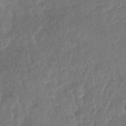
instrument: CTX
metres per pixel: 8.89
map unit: Nhu
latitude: -29.5399
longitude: -63.0837
